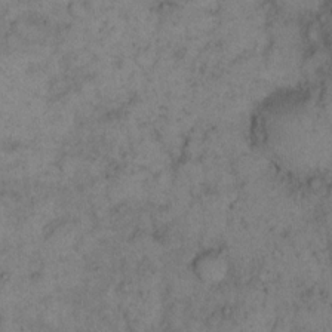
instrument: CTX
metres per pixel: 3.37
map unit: eHh
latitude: 15.6316
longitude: -63.7261
